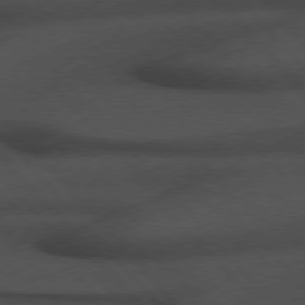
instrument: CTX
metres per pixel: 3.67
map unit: Hpe
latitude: 76.4979
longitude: -157.6693
